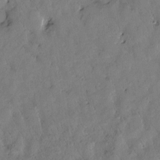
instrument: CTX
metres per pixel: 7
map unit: Htu
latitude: 0.3089
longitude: 175.9745
